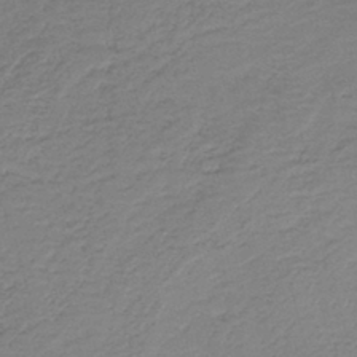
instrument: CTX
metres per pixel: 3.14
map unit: HNb
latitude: -41.6911
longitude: 50.5763
